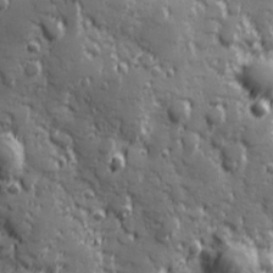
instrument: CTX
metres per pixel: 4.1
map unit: Hve
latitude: 25.1592
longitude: 146.6329
